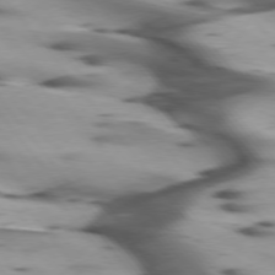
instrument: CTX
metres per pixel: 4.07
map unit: lApd
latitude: 75.2537
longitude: -63.7072
